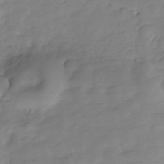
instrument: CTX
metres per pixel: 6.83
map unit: Hve
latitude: -29.4643
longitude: 91.8045
